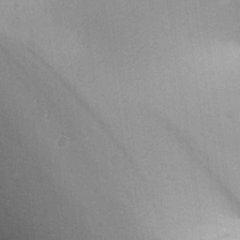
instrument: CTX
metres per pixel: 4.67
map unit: Aa
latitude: 31.4994
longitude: -133.0647
